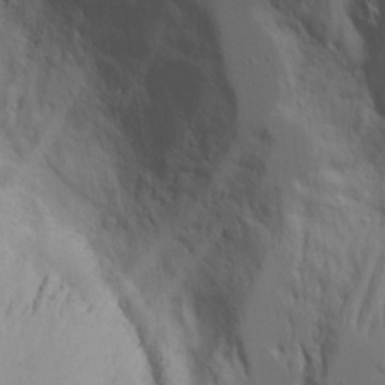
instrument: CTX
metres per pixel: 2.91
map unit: Aa
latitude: 17.5560
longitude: -124.8191
